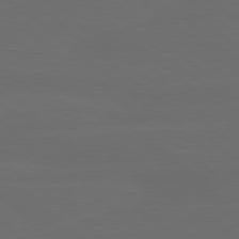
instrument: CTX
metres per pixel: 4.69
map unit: lApd
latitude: 80.0255
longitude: -115.3859
